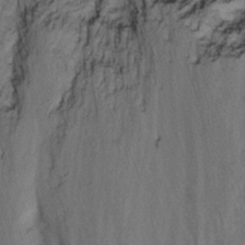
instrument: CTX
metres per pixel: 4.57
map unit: Nhu
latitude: -7.1809
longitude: -65.4237
